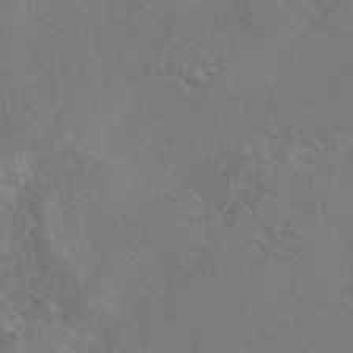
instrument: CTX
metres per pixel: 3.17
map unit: eAb
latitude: 45.7638
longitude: 109.2943
